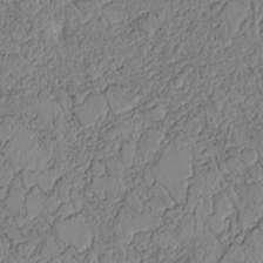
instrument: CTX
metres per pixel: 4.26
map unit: Htu
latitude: 3.6694
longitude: 151.3321
